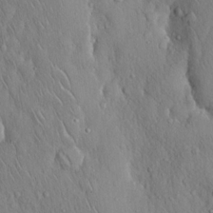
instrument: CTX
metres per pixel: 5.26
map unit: Hto
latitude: 16.9136
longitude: -58.3656
